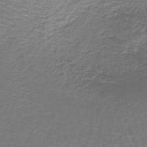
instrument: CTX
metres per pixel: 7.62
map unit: lHb
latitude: -40.9353
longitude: 58.2739
